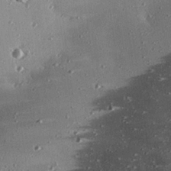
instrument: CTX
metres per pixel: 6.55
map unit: eHh
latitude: 23.9528
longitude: -89.9717
